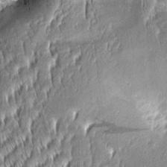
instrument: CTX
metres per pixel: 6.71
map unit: Aa
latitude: 8.5357
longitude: -132.6679
